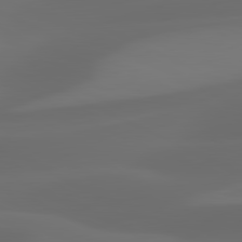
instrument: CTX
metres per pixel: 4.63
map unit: lApd
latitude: 81.1403
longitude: 123.7667
